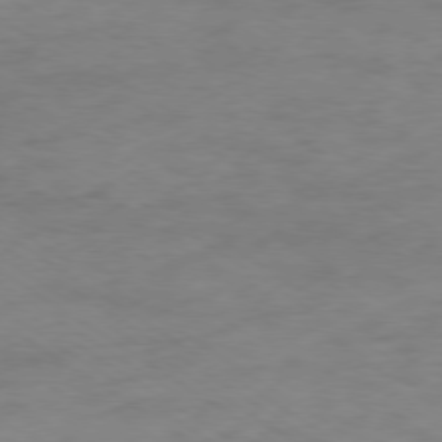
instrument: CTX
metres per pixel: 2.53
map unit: Ap
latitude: -78.8786
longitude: -59.1025
